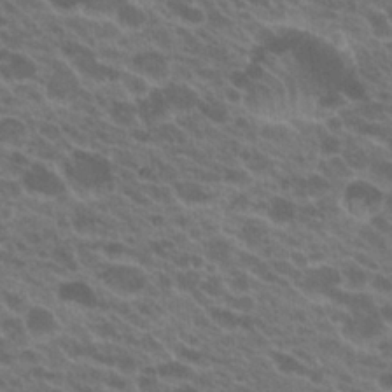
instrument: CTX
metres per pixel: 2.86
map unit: Hto
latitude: 22.8758
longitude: -37.8584
